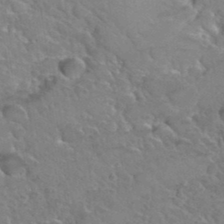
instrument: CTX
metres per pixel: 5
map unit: Hto
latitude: 35.8016
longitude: -47.1970
